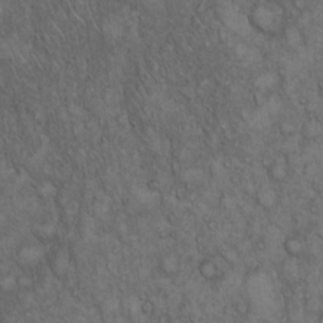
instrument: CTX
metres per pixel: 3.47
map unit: Hto
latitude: 15.6505
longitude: -56.7813
